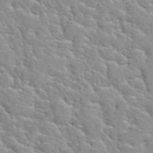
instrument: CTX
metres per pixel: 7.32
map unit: Hto
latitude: 35.8772
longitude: -50.4034
